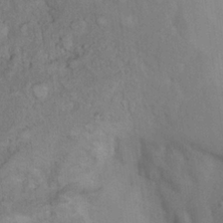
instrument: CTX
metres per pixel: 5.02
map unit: Nhu
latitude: 13.5182
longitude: -28.5168
